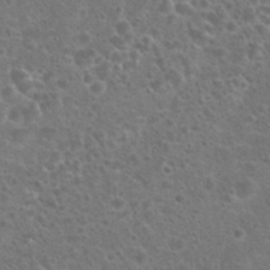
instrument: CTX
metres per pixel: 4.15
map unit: Hto
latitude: 22.8947
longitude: -47.9717
